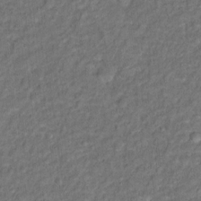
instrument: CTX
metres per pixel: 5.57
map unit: Hto
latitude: 12.4790
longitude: -37.6883
